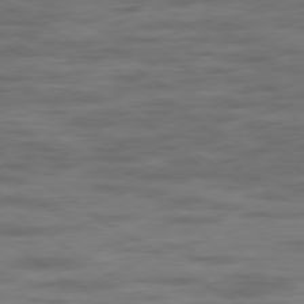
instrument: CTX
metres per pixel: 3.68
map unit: Hpe
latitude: -79.2376
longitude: -21.7639
